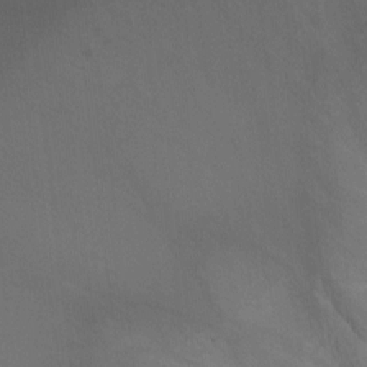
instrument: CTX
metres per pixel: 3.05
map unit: Ht
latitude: -11.2754
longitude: -34.8947
